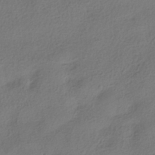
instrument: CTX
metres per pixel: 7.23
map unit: HNhu
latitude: -39.6911
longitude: 102.7274
